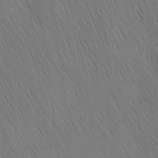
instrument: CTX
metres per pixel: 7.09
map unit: Nhu
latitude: -4.7274
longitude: -151.2348
